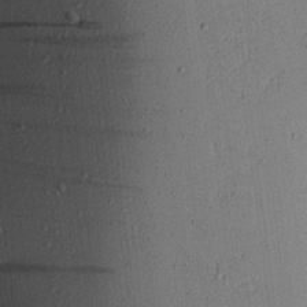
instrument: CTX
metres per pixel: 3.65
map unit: Aa
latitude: 16.3656
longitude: -148.3845
